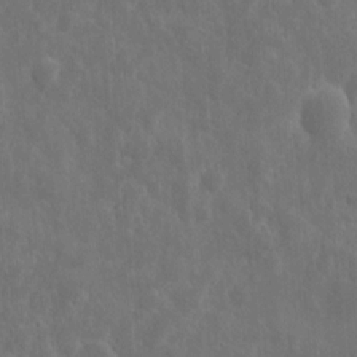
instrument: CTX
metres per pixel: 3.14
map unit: eHh
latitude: 10.7435
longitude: -72.8002
